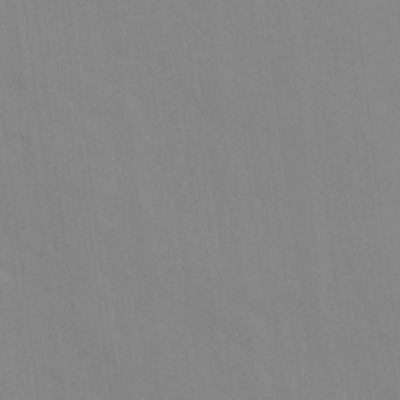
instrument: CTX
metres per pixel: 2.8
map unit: Ave
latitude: 21.7828
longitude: -134.4223
